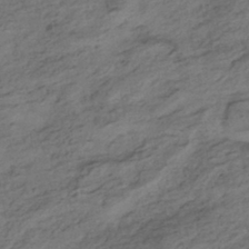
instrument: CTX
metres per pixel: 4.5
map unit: HNhu
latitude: -42.6140
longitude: 105.4076
